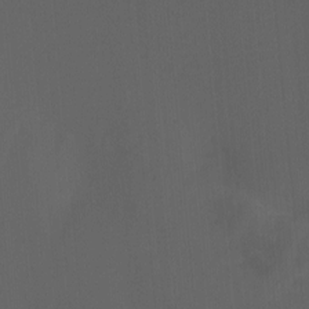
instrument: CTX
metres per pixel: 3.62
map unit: Nhu
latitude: -7.8233
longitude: -76.4601
